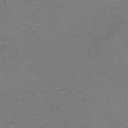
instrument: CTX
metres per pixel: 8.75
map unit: lHb
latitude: -42.4628
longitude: 76.6707
